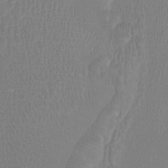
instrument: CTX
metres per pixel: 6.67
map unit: Ht
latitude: -1.5966
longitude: -17.9528
